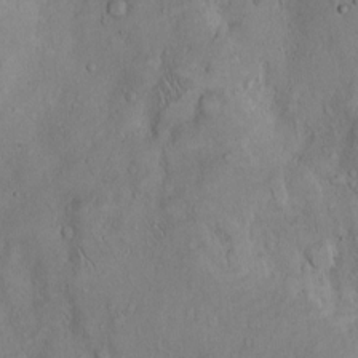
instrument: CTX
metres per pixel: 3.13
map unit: Hto
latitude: 10.0822
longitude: -57.5938
